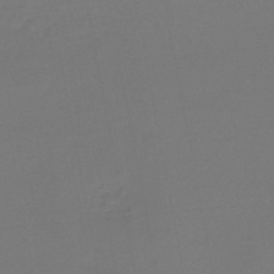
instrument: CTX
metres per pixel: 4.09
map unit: lHb
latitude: -43.2375
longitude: 63.6910
